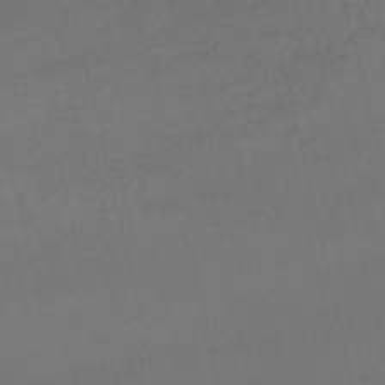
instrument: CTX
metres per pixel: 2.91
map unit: lHb
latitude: -46.7463
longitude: 77.2943
